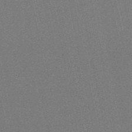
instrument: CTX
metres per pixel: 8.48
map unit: eHb
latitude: -50.2361
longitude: 79.2565
